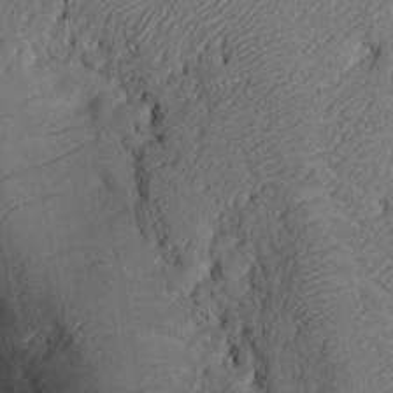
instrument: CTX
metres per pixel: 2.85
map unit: Nhu
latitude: 24.1955
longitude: -73.0081
